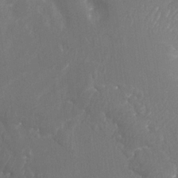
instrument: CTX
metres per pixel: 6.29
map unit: Aa
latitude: -13.2943
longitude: -67.1025
